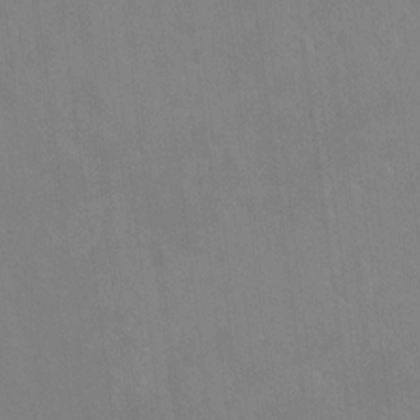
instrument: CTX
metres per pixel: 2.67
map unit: Hto
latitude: -7.2565
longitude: -38.3278
